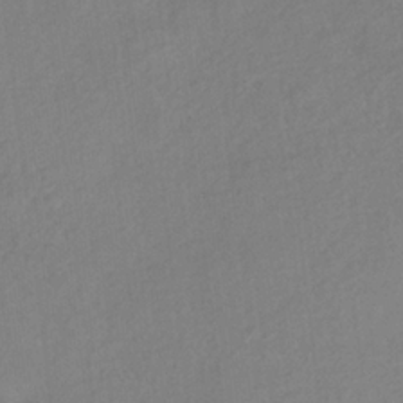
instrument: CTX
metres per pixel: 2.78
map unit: HNb
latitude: -33.1620
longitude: 64.2551
